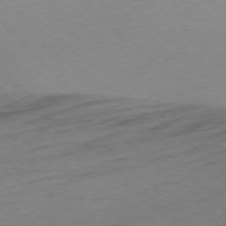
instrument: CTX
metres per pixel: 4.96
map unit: Ap
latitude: -76.5574
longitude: -78.1011
